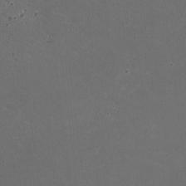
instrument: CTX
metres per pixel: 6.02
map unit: HNhu
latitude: -2.7652
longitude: -2.9324
